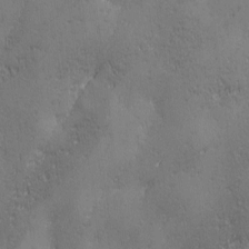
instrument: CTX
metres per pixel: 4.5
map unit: Ave
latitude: 2.3656
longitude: -112.1767
